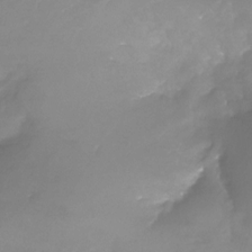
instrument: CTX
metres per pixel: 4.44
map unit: Nhu
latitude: -26.0472
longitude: -57.6882
